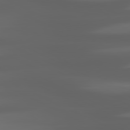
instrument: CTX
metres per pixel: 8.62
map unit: lApd
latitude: 80.8569
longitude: -141.0458
